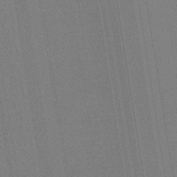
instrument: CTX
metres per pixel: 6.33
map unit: HNb
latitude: -35.2754
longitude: 55.1620
